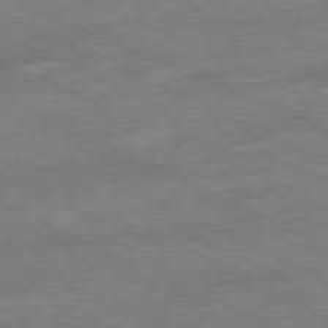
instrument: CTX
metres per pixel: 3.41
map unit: Ap
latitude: -81.1242
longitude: -83.8394
